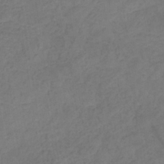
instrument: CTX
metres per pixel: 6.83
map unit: eHb
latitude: -32.5952
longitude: 72.4818
